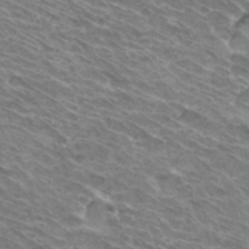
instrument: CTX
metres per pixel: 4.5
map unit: Hto
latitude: 31.8584
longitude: -43.8017
